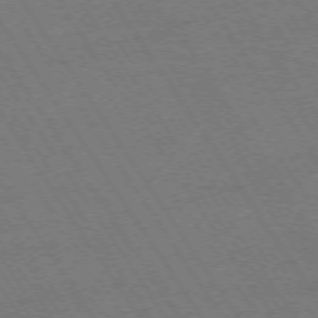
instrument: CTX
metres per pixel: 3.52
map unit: Ap
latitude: -74.1795
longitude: -78.6113
